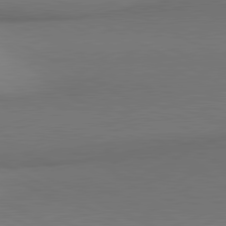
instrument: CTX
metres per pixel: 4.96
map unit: lApd
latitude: 81.1214
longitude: 155.2565
